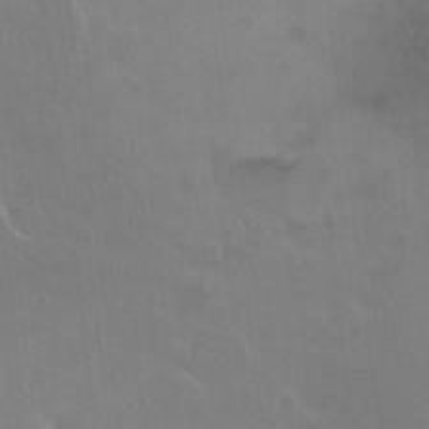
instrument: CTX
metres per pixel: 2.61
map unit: Ht
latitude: -5.8800
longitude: -36.8002
